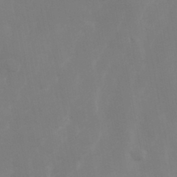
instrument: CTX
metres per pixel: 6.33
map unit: Hve
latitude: 33.1781
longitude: 150.8597
